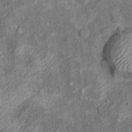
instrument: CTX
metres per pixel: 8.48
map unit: Ht
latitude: 9.4426
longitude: -37.8961
